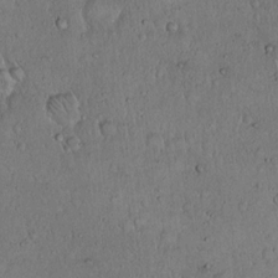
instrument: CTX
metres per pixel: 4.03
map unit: Hto
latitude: 14.7625
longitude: -57.0269
